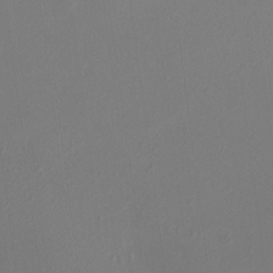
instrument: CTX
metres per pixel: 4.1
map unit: HNhu
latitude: 7.3293
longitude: 1.4833
